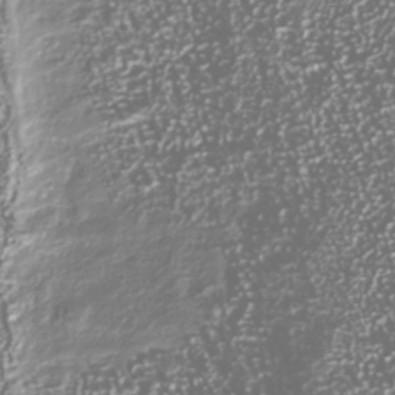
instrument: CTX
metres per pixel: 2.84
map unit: Nhu
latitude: -40.1228
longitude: -82.2144
